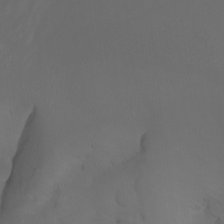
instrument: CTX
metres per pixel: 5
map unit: Nhu
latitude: -7.3698
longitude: -80.9514
